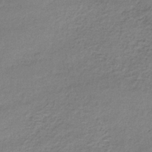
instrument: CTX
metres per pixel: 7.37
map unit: lHb
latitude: -34.9164
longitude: 62.0472
